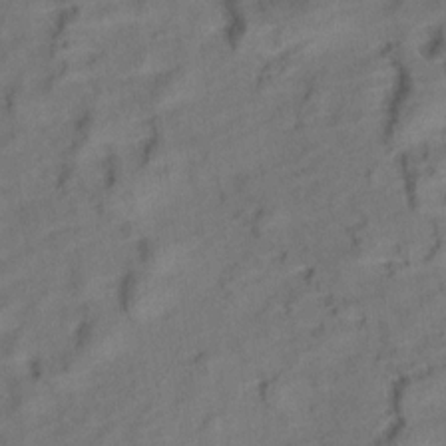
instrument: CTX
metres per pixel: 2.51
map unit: Aa
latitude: 9.9717
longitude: -140.3467
